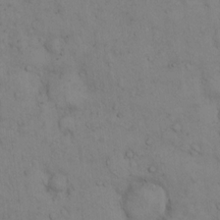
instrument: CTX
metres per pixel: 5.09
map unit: Hto
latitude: 12.1389
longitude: -59.5560
